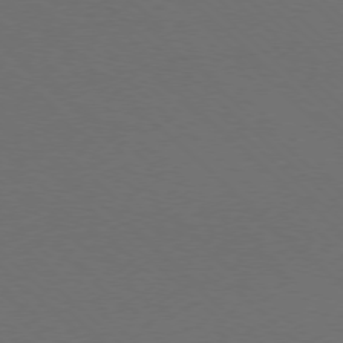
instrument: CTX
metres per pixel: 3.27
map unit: Ap
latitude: -77.9178
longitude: -91.9906
